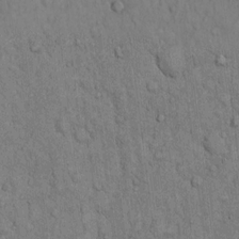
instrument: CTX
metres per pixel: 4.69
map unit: Hto
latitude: 12.7058
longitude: -57.8205
